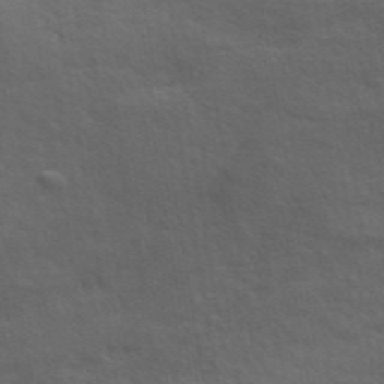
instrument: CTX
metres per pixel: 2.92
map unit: ANa
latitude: 47.8584
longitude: -76.3089
